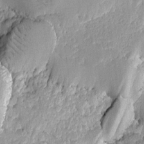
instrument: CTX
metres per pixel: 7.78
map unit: Ave
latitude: -9.0486
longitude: -116.4790
